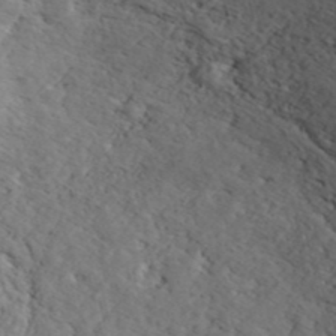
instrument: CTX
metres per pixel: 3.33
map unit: ANa
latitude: 41.3481
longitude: 55.0676
